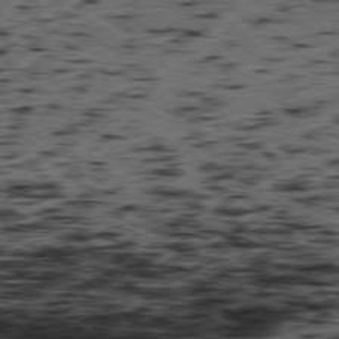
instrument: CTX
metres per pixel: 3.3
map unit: Hpe
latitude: -77.9745
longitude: 13.6911
